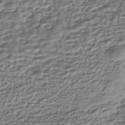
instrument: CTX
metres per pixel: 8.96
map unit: HNhu
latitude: -43.5021
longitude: 106.0850
